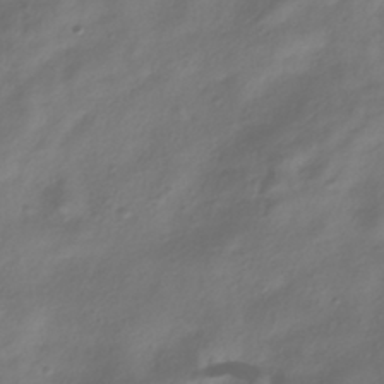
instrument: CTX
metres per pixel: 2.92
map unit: ANa
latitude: -39.2187
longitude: 96.5385
